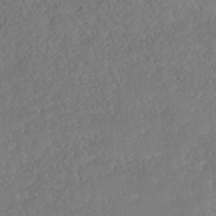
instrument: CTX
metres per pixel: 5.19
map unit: HNhu
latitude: -37.3320
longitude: 33.0298
